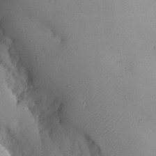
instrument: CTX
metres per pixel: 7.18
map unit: Aa
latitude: 23.6316
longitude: -127.4993
